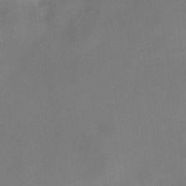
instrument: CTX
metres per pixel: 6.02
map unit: HNhu
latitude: 7.8583
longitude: 10.0283
